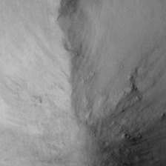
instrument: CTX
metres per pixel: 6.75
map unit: Ht
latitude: 9.2726
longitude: -37.6694
